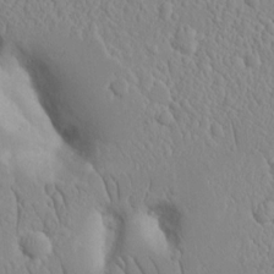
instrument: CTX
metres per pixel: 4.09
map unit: eHh
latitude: 15.1970
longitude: -71.3481
